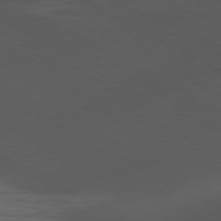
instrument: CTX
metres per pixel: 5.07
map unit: Ap
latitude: -76.6896
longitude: -76.4034
